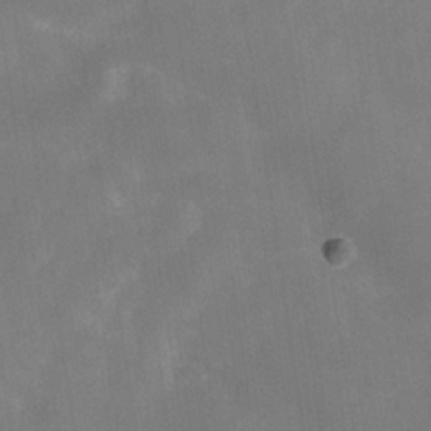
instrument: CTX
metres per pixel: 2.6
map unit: Hve
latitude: -31.9745
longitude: 93.7855
